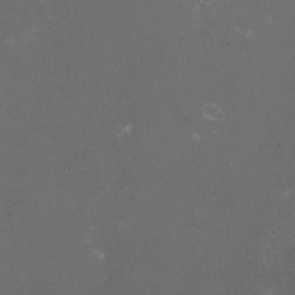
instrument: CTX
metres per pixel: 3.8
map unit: HNhu
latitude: -1.7856
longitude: -4.3467
